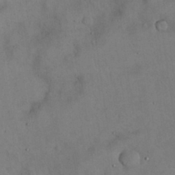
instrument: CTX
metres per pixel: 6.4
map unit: Nhu
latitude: 27.4993
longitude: -70.9136
